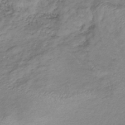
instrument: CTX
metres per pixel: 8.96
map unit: lHb
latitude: -35.1431
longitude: 67.8233
